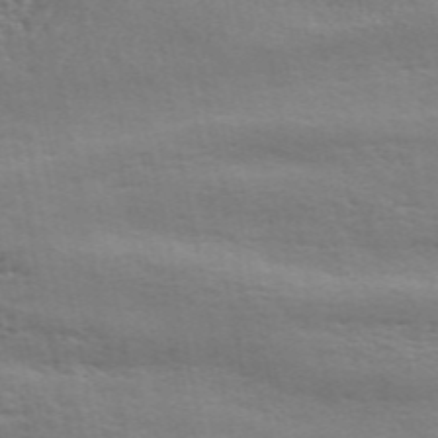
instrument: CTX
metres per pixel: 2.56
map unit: ANa
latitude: 49.8961
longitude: -80.0822
